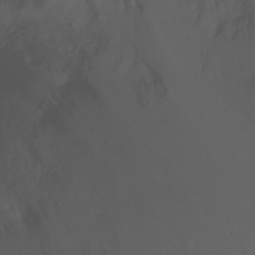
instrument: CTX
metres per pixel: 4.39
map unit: Ht
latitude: -4.8975
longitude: -26.5168
